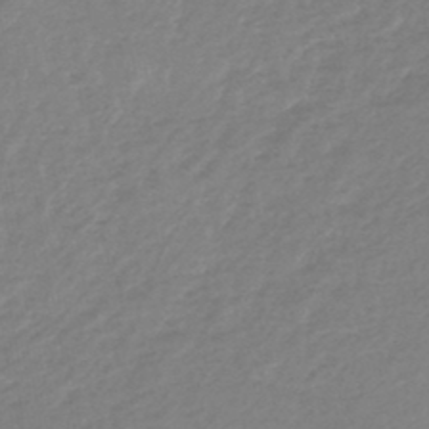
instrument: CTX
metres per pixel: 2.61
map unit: lHb
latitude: -44.4818
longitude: 69.3509
